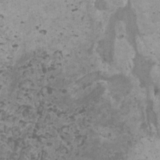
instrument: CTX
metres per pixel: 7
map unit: HNhu
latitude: 1.7071
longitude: 3.1809
